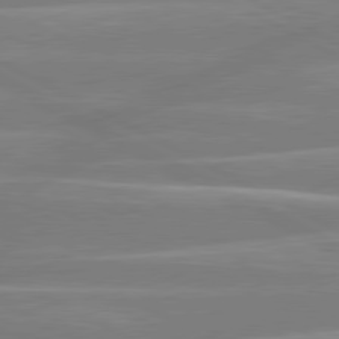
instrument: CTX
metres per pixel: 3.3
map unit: lApd
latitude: 80.6490
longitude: -134.7813
